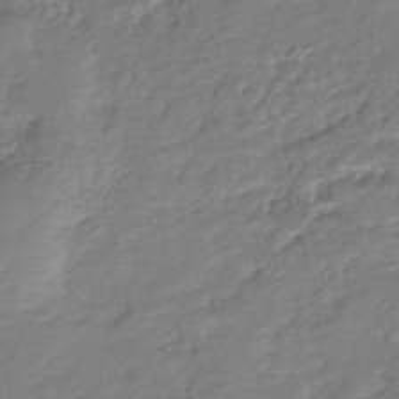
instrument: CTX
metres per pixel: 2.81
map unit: eHh
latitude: -39.4455
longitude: -28.5546
